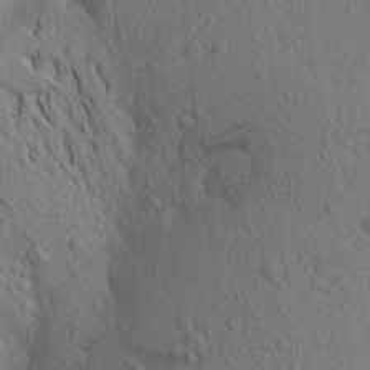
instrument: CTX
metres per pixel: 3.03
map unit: Aa
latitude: 18.6679
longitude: -149.0081
